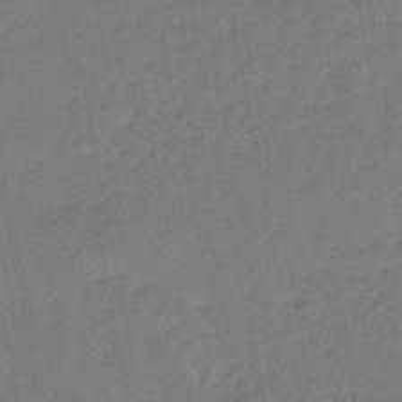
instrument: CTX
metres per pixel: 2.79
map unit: eHb
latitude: -46.8030
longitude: 81.0109
